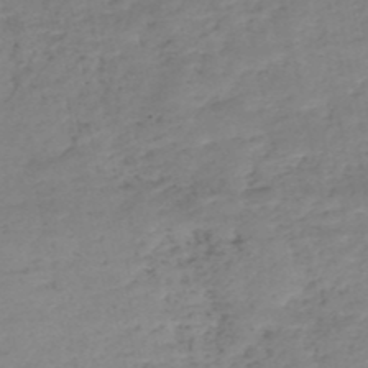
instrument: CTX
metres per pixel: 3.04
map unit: eHh
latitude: -52.7085
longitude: -24.7624
